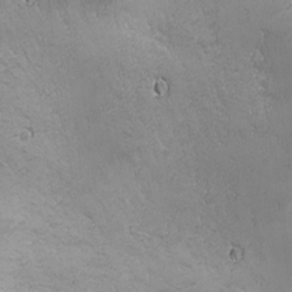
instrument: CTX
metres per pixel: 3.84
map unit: Ave
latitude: -7.2943
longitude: -121.3671
